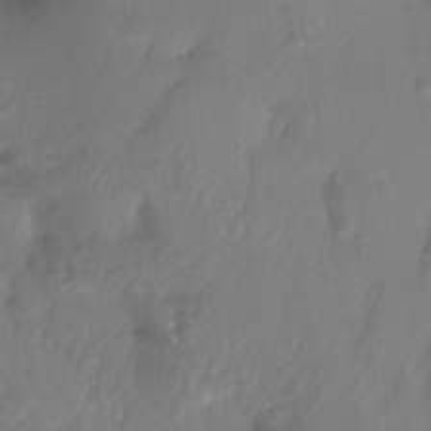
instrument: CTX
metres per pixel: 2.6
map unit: Aa
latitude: -13.0298
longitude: -68.1956
